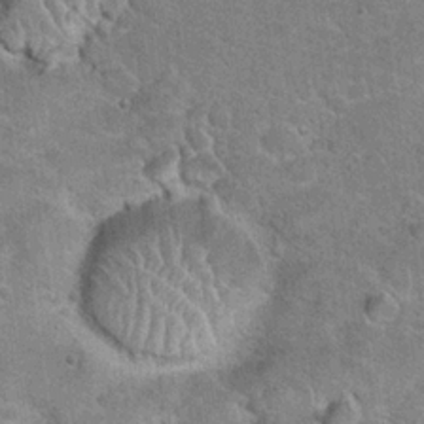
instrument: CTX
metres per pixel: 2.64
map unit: Hto
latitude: 20.7058
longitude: -49.0269
